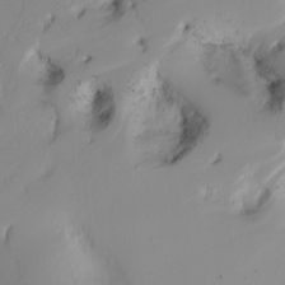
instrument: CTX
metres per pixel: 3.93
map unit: Nhu
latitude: -5.0108
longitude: -95.8017
